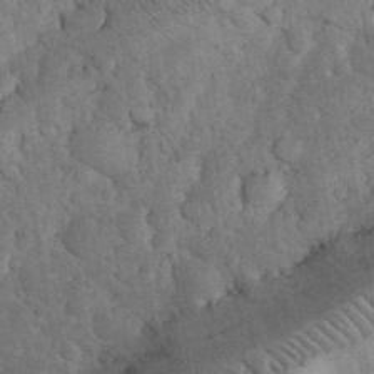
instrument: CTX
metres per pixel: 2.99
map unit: eHh
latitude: 32.7813
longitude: -66.1199
